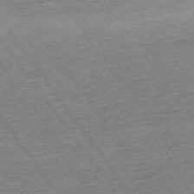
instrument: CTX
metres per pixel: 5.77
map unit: Ap
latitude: -74.7841
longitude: -88.9325
